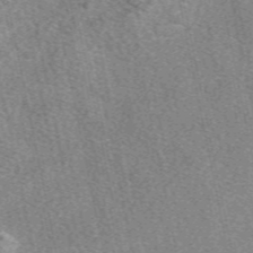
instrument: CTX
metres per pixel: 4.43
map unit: eAb
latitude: 49.6694
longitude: 107.7667
